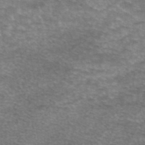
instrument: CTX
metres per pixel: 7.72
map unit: eAb
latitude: 45.5938
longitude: 102.6519
